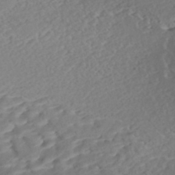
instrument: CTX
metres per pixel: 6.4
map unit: Nhe
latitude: -47.7099
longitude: -172.3089
